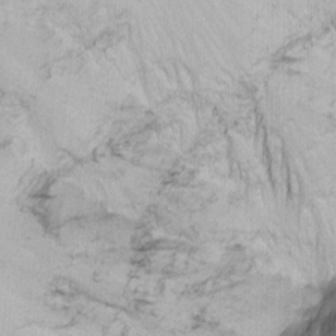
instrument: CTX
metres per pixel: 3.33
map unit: Nhu
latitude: -7.2187
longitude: -65.2159
